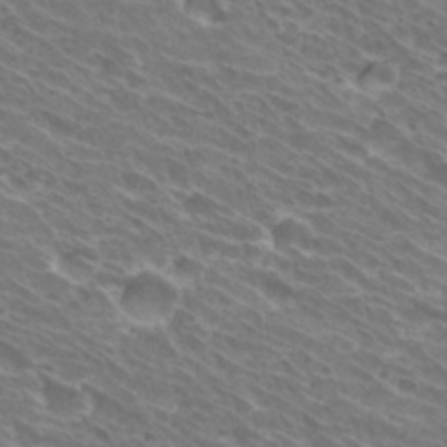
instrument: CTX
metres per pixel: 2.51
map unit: Hto
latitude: 30.9703
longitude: -42.6680
